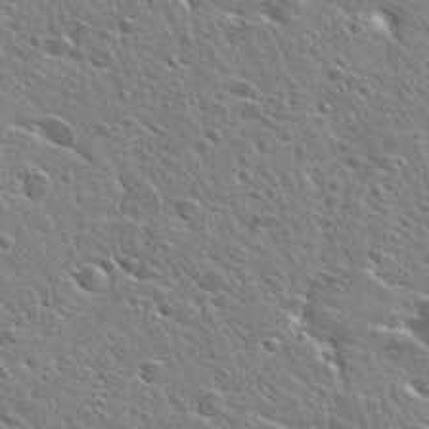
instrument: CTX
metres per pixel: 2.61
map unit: Hto
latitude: 24.9513
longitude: -44.7246
